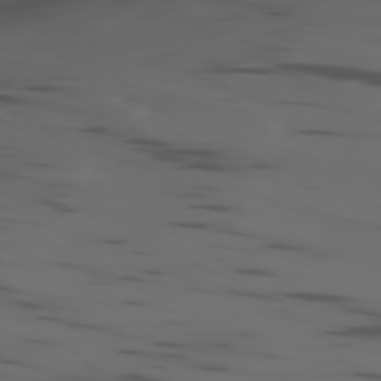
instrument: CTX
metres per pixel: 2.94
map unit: Ap
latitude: -77.0297
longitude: -66.4034
